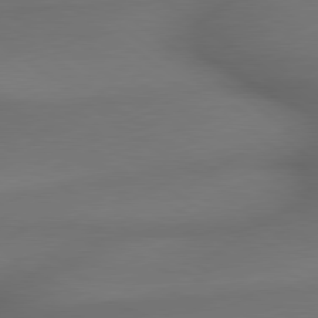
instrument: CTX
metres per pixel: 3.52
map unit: lApd
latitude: 79.5749
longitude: -173.2159
